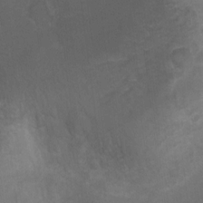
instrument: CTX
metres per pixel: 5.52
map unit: Hto
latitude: 5.0080
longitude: -32.2711
